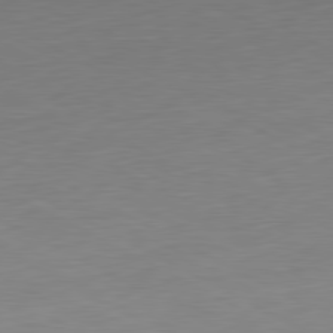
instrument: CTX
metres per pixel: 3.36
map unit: Ap
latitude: -81.4077
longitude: -67.5371
